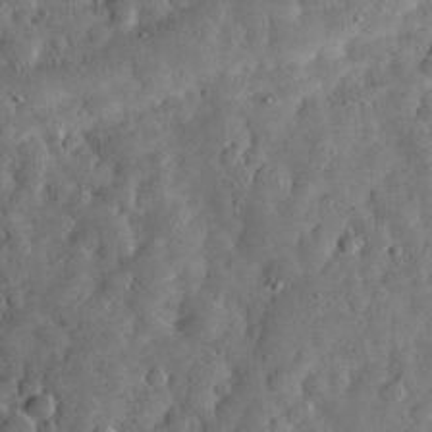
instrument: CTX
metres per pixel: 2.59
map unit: eHh
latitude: 30.8569
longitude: -69.4993
